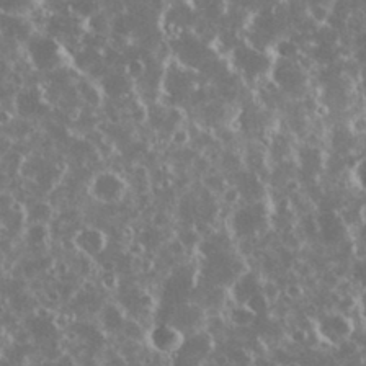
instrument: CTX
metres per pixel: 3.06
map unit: eHh
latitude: 34.1766
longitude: -60.6112
